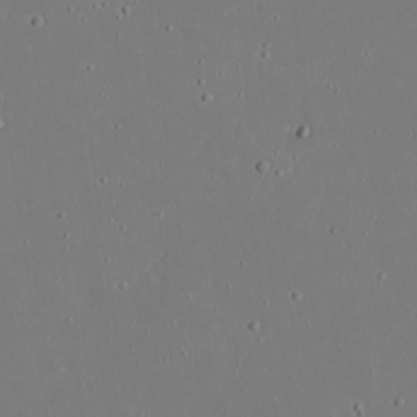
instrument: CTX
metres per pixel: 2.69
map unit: eHh
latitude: 20.1767
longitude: -72.5735
